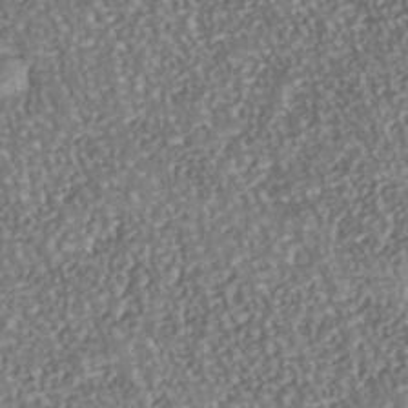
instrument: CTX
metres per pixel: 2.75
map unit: Nhu
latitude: -38.8975
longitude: -80.8002
